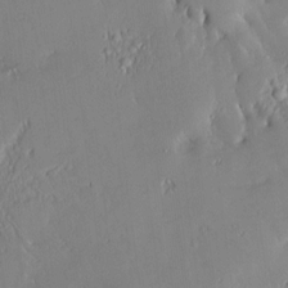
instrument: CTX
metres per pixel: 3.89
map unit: Nve
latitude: -8.7274
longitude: 172.8030
